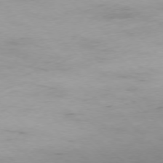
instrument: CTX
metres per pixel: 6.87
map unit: Ap
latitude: -77.5399
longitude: -82.5923
